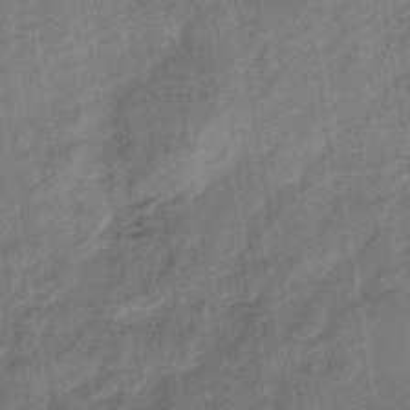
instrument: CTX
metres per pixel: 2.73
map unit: lHb
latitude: -39.5777
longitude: 74.4818
